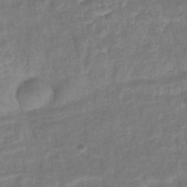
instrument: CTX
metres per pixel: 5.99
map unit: lHb
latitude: -41.2565
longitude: 76.8975
